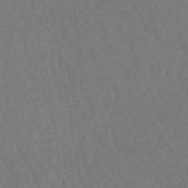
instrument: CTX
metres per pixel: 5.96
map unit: eHb
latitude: -45.9745
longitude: 79.9178
